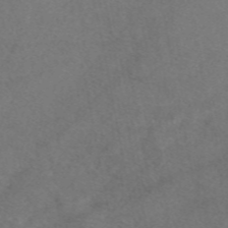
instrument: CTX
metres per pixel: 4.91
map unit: eAb
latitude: 47.9339
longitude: 109.6533
